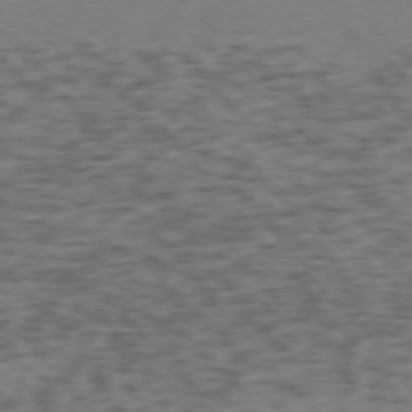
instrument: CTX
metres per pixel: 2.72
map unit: Ap
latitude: -76.1228
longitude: -78.6113
